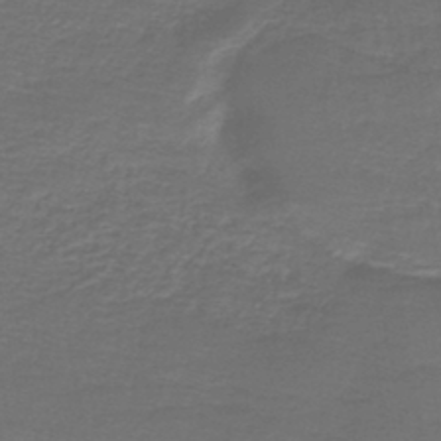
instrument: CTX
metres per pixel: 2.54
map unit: lHb
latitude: -43.8611
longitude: 56.9164
